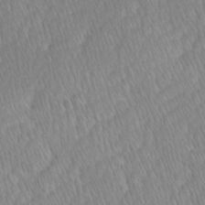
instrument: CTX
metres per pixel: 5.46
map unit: Ave
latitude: -0.8786
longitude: -114.0822
